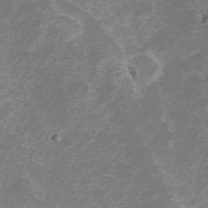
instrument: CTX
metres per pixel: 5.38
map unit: Hve
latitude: 33.0836
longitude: 149.3510
